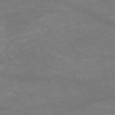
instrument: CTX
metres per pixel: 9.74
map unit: HNb
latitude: -53.5588
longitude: -41.2914
